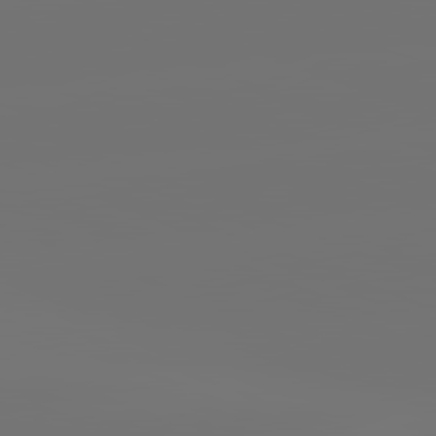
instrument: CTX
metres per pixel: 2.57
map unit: lApd
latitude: 82.0444
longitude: -153.8206
